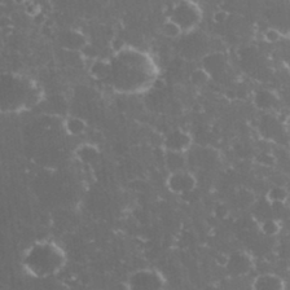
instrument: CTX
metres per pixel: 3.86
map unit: eHh
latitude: 33.3293
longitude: -61.5749
